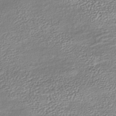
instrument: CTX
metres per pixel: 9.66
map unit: lHb
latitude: -40.5951
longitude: 75.2565
